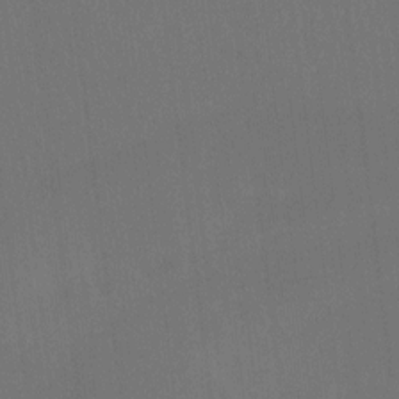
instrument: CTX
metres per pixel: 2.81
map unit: Ht
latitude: -8.2739
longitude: -38.8947
